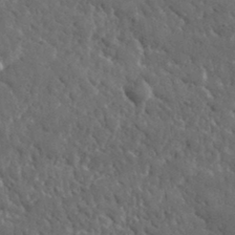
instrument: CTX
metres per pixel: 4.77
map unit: lHvf
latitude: 35.4993
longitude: -87.2159
